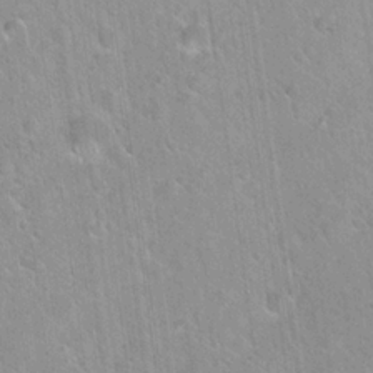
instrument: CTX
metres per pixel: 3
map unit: Hto
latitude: 21.3104
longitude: -53.8206
